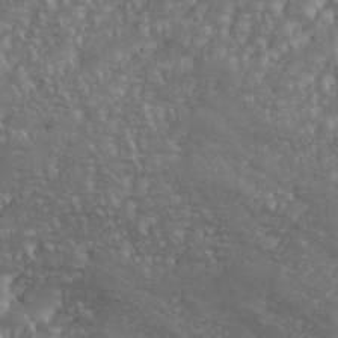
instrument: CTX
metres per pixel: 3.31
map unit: eHh
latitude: 36.1956
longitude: -133.6883
